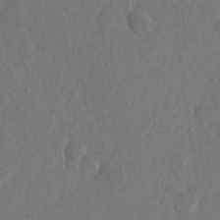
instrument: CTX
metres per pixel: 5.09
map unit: Hve
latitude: 25.6693
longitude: 144.8219
